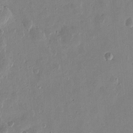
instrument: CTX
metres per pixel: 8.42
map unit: Htu
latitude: 1.3103
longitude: -177.8772
